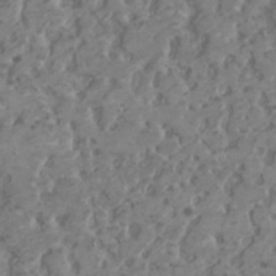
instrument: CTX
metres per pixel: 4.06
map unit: HNhu
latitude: 0.8380
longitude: 7.5966
